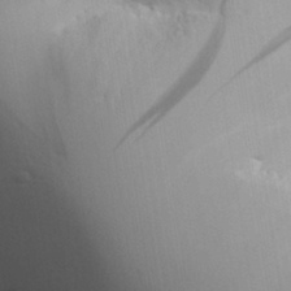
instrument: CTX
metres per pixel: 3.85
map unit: Aa
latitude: 27.3104
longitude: -138.6301
